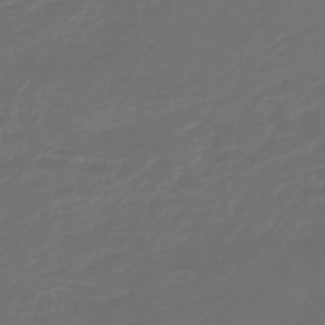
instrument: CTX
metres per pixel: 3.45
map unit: HNb
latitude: -47.4454
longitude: 55.2376
